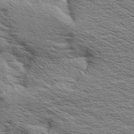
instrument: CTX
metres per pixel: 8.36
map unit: Aa
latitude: 8.1011
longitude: -139.2915
